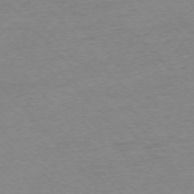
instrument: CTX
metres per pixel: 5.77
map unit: Ap
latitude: -76.4062
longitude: -93.9528
